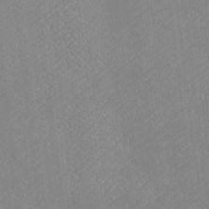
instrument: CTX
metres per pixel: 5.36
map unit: Htu
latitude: -6.8597
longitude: 156.1228
